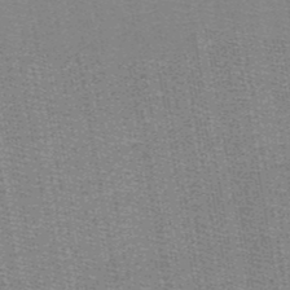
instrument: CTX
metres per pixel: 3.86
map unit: HNb
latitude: -48.8786
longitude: -40.9702
